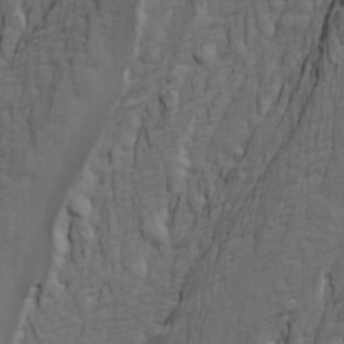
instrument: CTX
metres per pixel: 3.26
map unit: Htu
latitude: -3.6721
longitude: -73.4994
